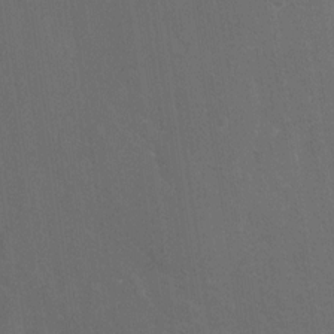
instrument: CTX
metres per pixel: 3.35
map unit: Nhu
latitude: -11.5210
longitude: -65.0080
